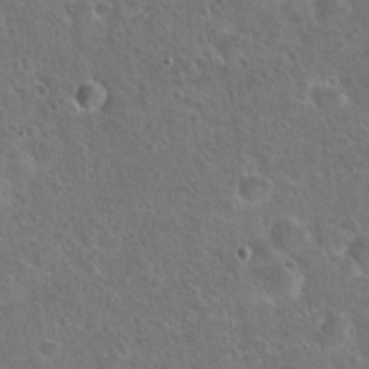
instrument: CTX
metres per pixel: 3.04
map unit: Hto
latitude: 23.5371
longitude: -49.0269
